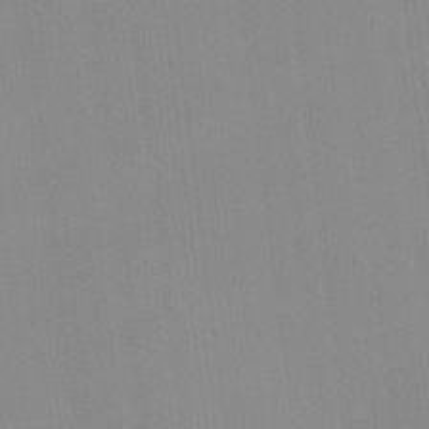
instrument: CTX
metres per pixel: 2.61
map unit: lHvf
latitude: -12.5385
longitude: -103.2726
